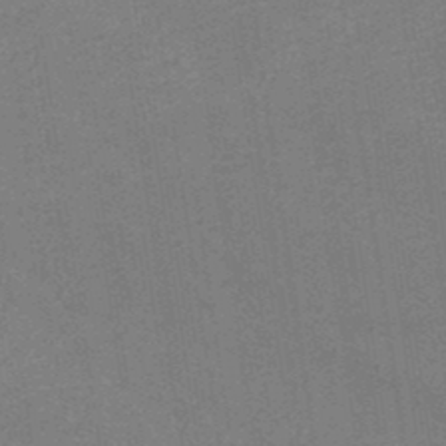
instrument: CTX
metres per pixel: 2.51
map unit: HNb
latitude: -48.8786
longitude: 60.1984
